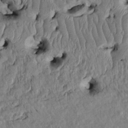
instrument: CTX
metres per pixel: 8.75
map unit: Htu
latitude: -5.3509
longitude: 154.9541
